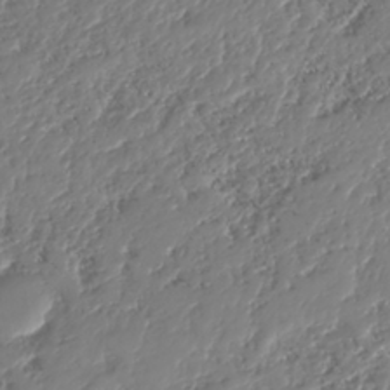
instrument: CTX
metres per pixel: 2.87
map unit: HNhu
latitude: -37.8233
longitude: 33.2376
